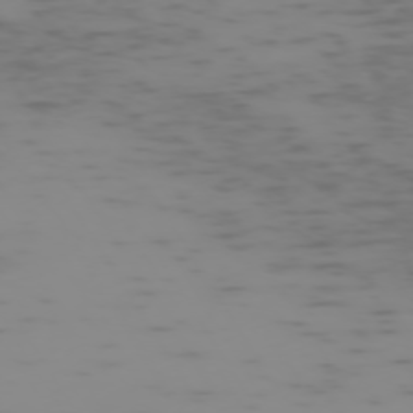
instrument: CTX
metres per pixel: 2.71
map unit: Hpe
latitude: -74.0094
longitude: 6.7274
